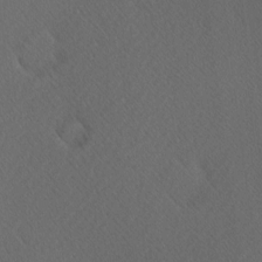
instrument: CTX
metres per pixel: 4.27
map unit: Hve
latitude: 12.4223
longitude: -90.1956
